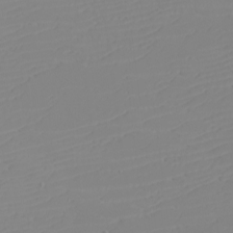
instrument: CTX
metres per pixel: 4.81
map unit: eHh
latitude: -5.9367
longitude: -85.5371
